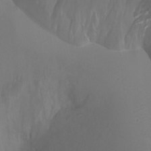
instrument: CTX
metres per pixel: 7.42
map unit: Ht
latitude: -0.8597
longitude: -17.7639
